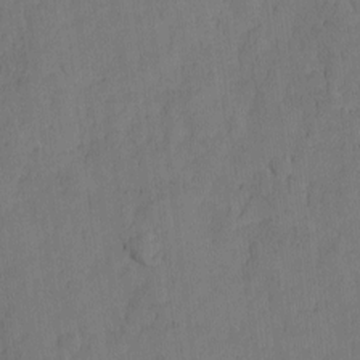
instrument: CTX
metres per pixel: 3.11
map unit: Nhu
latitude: -8.4818
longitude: -66.4223
